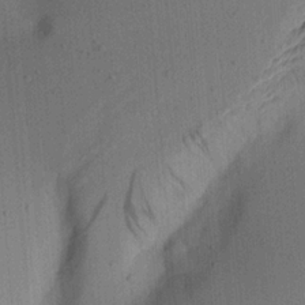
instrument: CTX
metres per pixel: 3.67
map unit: Aa
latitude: 21.7639
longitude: -144.1200
